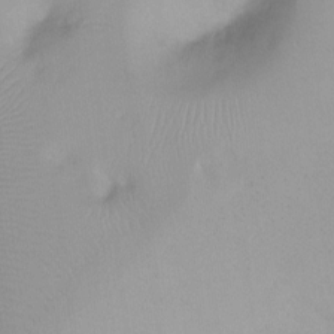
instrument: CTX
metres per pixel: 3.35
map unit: Ht
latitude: -6.6896
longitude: -29.2726
